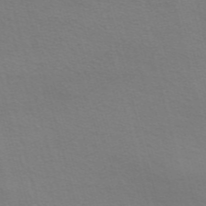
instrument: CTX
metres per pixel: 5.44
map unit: Nve
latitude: -57.1053
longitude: 63.8044
